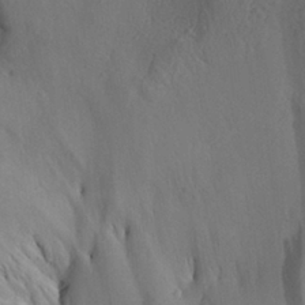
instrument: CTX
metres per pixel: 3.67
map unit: Aa
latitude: 29.9528
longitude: -133.9339
